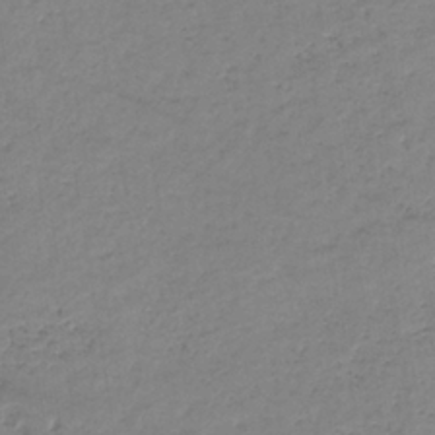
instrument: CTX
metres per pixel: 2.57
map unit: eHb
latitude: -36.7841
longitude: 74.7841
